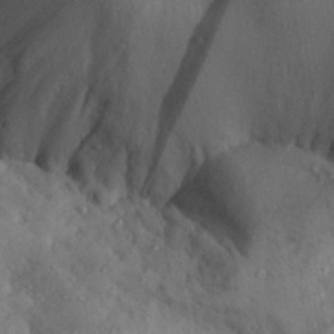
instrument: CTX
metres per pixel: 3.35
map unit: Aa
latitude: 29.3481
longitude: -133.7828
